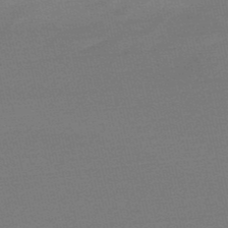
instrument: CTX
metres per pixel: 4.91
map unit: lHb
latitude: -48.8408
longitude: 83.1620
